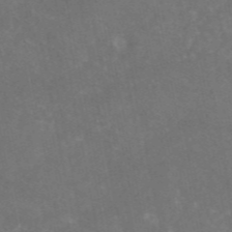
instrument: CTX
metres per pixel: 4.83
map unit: eAb
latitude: 46.7247
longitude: 124.3117
